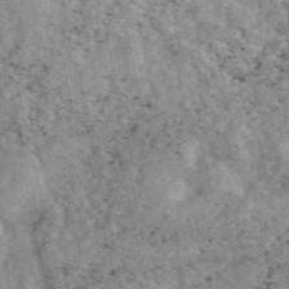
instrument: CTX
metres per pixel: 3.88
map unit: eAb
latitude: 47.7072
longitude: 118.9542
